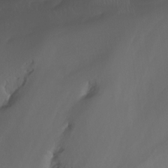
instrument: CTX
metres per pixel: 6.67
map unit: Nhu
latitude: -13.6533
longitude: -61.9717
